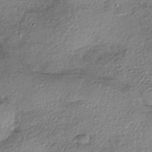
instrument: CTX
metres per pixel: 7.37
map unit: eHh
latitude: -42.1605
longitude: 122.8408
